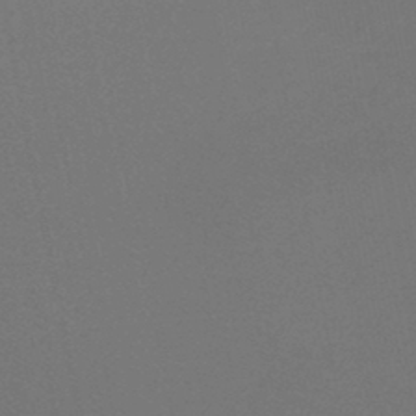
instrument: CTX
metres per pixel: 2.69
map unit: lHb
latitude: -47.9178
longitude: 69.0864
